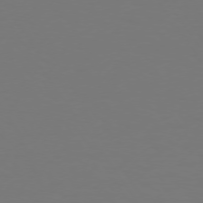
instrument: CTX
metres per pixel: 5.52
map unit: Hpe
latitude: 73.4616
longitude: -123.3671
